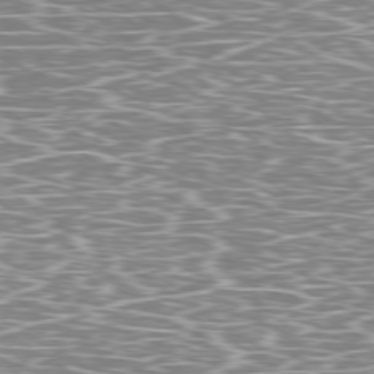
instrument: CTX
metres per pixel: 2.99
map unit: Ap
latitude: -79.2942
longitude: -71.8772
